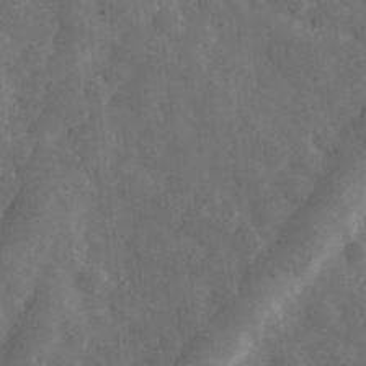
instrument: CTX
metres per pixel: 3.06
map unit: eHh
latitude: 32.9892
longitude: -69.8017
